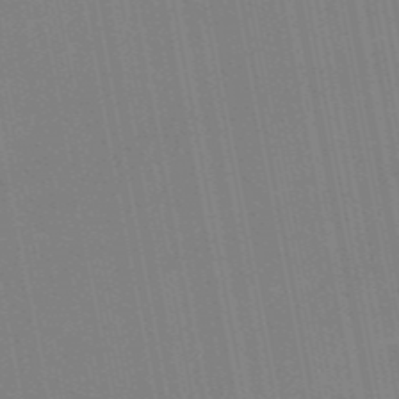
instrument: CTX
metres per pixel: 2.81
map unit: HNb
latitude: -52.5573
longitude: -45.5938
